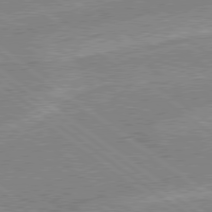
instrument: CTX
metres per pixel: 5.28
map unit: Hpe
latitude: 78.8569
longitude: -145.1781
